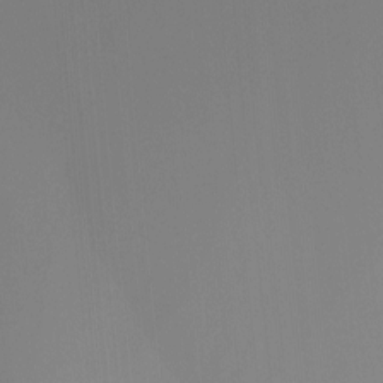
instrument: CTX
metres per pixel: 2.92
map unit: Ht
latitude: -15.5966
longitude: -48.5357
